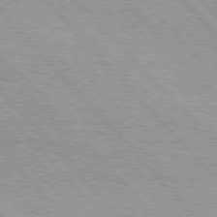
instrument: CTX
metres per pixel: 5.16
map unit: lApd
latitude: 76.1955
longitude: -72.8758
